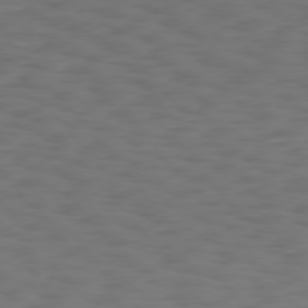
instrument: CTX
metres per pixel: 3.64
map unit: Hpe
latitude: 75.7828
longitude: -132.7813
